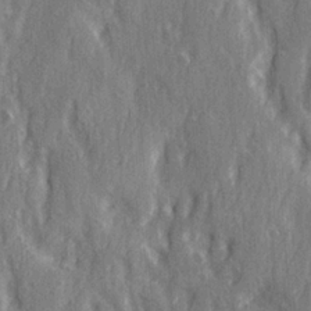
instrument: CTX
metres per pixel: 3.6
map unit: Ave
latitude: 22.6112
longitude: -134.0444
